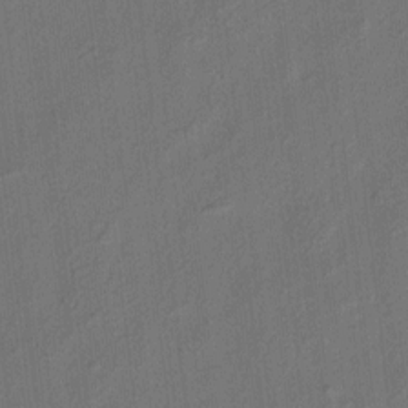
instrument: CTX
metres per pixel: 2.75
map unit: eHh
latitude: 5.8583
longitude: -77.1970
